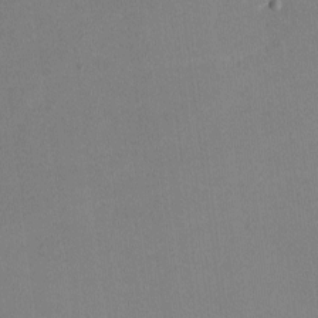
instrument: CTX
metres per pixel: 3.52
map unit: lHvf
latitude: -10.2740
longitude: -100.2901
